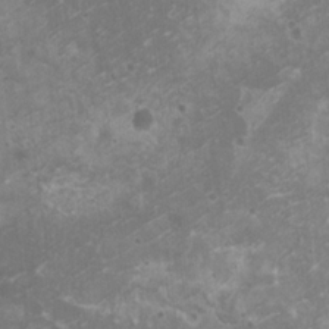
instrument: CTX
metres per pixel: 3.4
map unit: HNhu
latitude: 1.5560
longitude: 3.1242
